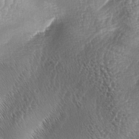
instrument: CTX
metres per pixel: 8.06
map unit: lAa
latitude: -4.9541
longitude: -128.7435
